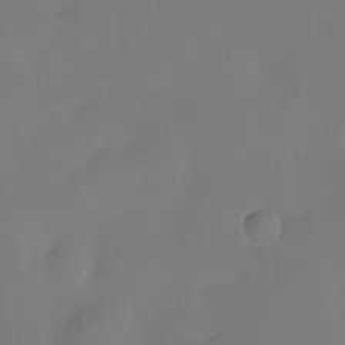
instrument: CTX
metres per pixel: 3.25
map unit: eHh
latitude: -23.1053
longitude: 14.8597
